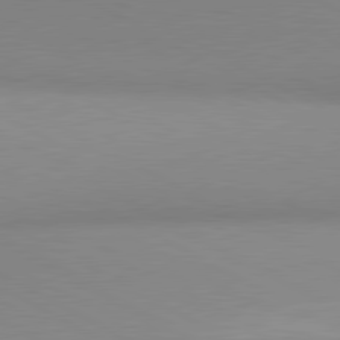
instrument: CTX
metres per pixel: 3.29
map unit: lApd
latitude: 80.8380
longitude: 135.5777
